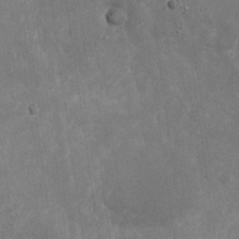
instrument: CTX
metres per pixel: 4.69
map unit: Nhu
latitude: -28.3117
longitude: -76.4034
